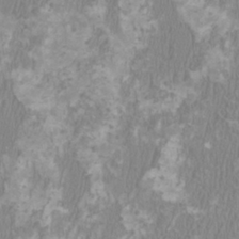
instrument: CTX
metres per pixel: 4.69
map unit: HNhu
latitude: 1.7071
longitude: -1.4804
